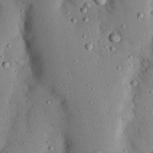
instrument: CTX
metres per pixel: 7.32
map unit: Nhu
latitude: 24.4790
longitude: -73.1970
